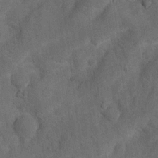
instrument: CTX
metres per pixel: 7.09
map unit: Nhu
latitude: 5.7261
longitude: -23.5560
